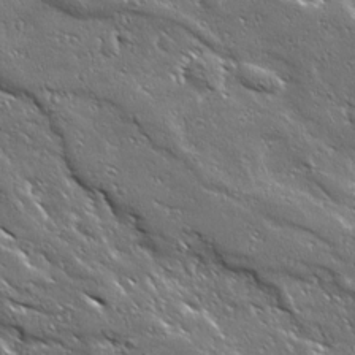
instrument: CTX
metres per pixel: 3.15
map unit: Ave
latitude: 18.8758
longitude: -136.8191
